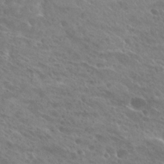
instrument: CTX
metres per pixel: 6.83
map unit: Hto
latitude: 26.9514
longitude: -39.7638
